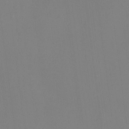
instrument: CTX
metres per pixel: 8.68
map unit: HNhu
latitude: 10.9325
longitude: 22.5196
